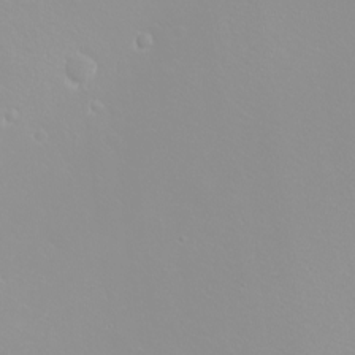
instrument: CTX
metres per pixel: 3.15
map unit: eHh
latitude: -8.4818
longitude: -70.7057
